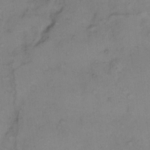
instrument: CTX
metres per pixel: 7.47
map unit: Hto
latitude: 6.6679
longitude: -61.7638
